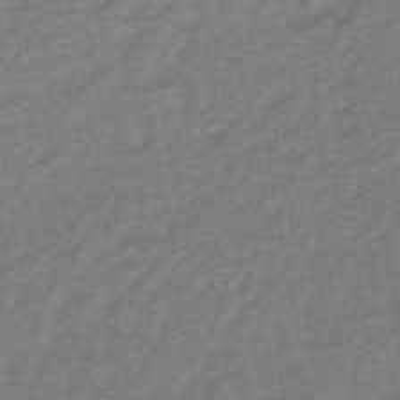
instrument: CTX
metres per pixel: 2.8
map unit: lHb
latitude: -38.5196
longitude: 72.6329
